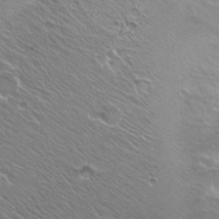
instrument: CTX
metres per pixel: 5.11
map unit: Hto
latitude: 22.4412
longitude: -31.4427
